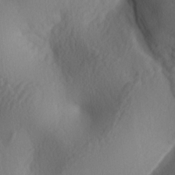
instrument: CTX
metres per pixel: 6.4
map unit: lAa
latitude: -4.6329
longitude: -123.4048
